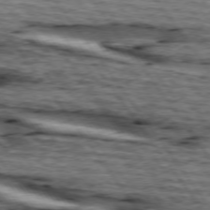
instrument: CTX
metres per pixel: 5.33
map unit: lApd
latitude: 74.6113
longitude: -73.6505
